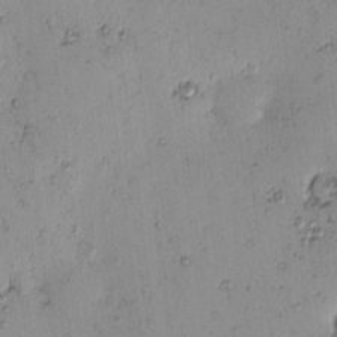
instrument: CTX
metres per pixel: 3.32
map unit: eHh
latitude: -0.6519
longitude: 19.2187
